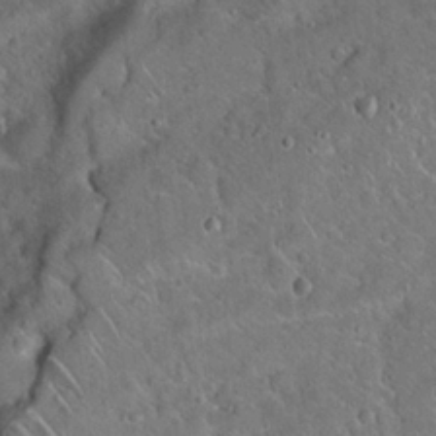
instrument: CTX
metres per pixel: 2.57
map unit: Hto
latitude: 20.1767
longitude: -50.3467
